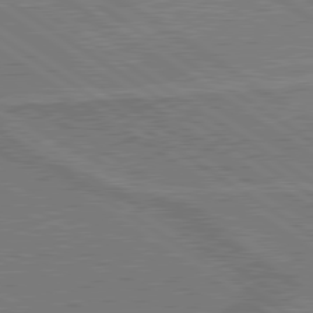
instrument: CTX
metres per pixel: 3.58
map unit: lApd
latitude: 79.9717
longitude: 166.3117
